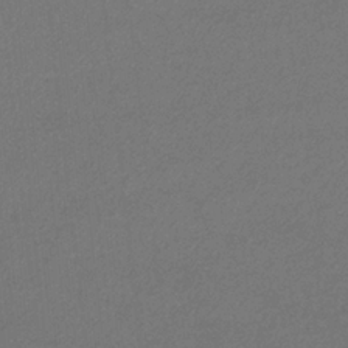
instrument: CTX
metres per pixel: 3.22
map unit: eHb
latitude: -32.9353
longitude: 69.7288
